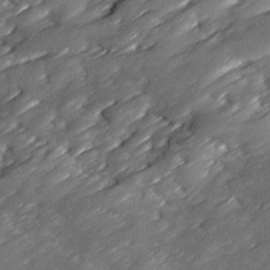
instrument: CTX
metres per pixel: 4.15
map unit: Ave
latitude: 16.9892
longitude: -136.1389
